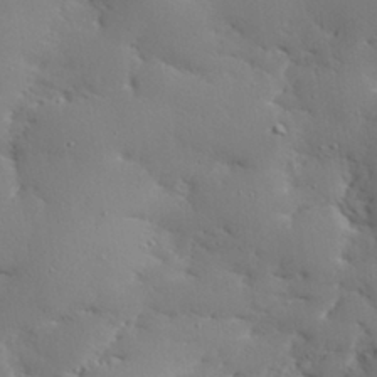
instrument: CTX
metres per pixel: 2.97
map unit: eHh
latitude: 29.3481
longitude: -82.4601
